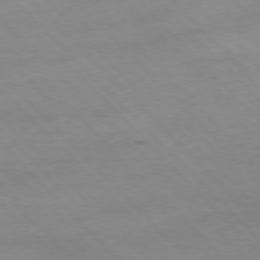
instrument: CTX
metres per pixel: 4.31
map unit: Hpe
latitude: -77.1242
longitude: 12.8030
